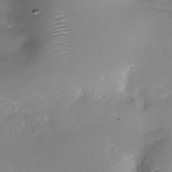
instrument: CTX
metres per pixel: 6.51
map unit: Nhu
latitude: -28.0850
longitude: -78.8947
